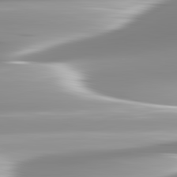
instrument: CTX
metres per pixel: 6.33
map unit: lApd
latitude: 82.8380
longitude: -138.4790
